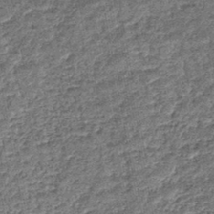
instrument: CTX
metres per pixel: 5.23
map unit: lHb
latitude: -43.1998
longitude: 79.6910
